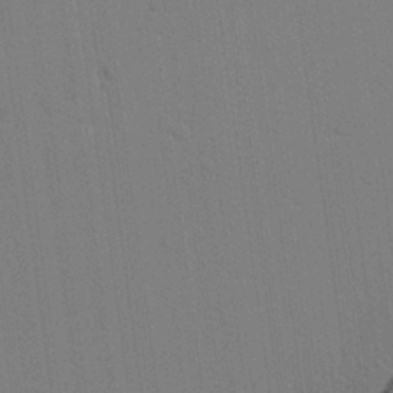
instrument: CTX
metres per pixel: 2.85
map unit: lAvf
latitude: 24.9324
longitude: -111.4616
